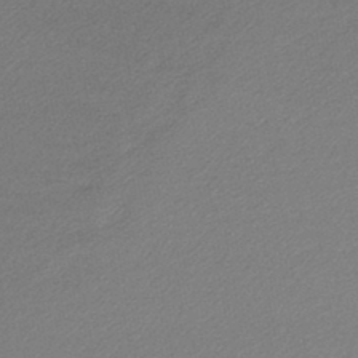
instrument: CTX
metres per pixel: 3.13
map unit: lHb
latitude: -43.9745
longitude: 68.2739
